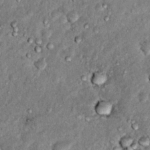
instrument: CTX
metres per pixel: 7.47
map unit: Hto
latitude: 15.1593
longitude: -35.5749
